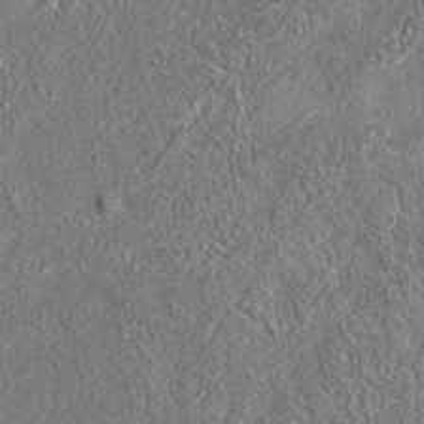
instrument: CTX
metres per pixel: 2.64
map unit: eAb
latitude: 35.7071
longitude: 112.2740
